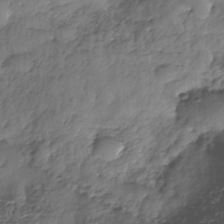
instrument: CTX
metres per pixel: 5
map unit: Nhe
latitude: -37.2942
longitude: -148.0822
